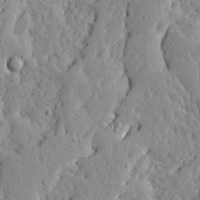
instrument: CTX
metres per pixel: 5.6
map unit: Ave
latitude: 13.4804
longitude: -133.5938
